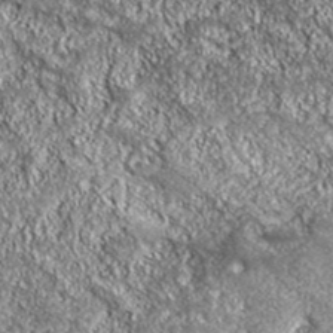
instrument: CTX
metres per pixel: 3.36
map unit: eHh
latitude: 42.9703
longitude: -90.4223
